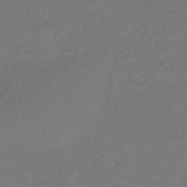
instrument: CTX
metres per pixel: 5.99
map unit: eHb
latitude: -46.7463
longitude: 87.9178
